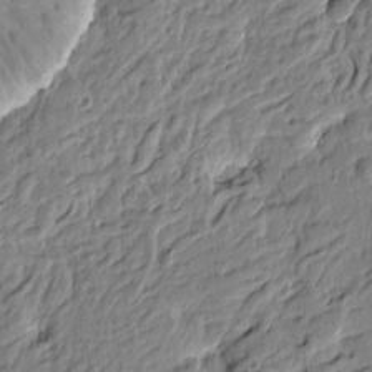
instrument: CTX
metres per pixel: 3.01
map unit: Htu
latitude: -4.4818
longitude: 179.4643
